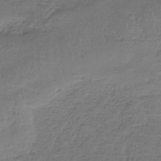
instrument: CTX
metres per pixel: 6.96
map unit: HNb
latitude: -35.8611
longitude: 56.9541
